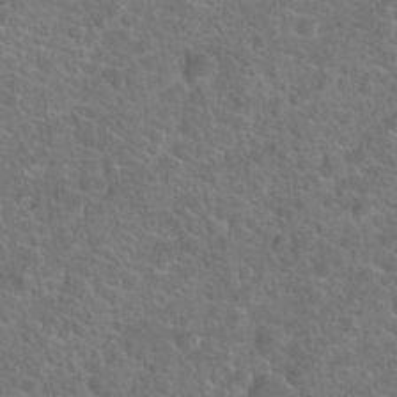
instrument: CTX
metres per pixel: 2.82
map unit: Hto
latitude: 19.7827
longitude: -43.9150
